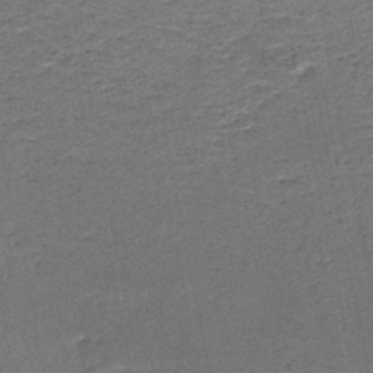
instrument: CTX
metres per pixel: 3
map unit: HNb
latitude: -48.4818
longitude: -42.0255
